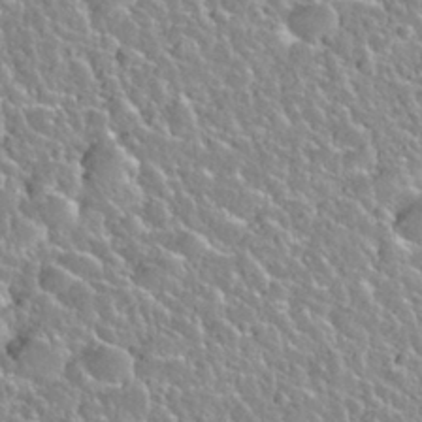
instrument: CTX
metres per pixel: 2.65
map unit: Nhu
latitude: 28.4601
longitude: -54.1767
